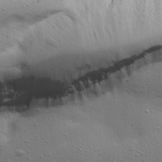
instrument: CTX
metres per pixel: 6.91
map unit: Aa
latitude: 18.8569
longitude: -141.6316
